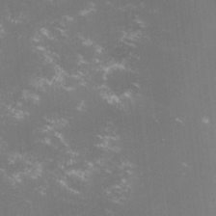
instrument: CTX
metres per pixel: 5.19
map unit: lHvf
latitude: -14.6897
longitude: -101.2915
